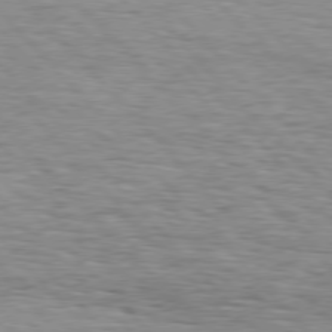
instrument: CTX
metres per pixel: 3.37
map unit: Hpe
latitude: 76.5923
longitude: -164.8569
